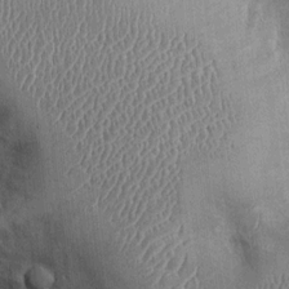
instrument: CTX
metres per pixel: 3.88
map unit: Ht
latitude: -2.1416
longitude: -13.7828
